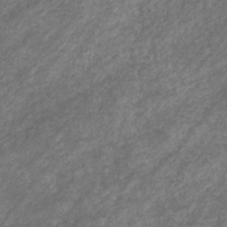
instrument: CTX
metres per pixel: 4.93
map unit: eHb
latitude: -32.5385
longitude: 70.6141
